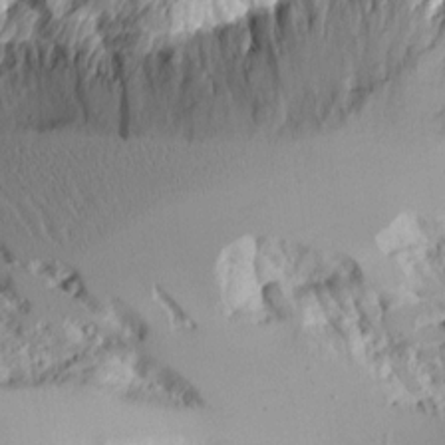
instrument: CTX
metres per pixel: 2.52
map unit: Aa
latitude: 11.2159
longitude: -126.4223
